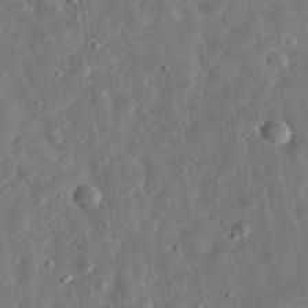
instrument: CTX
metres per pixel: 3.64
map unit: eHh
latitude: 32.6868
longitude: -77.0080
